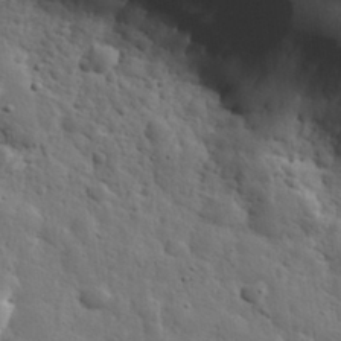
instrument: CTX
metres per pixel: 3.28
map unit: eHh
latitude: 31.4049
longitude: -73.4238
